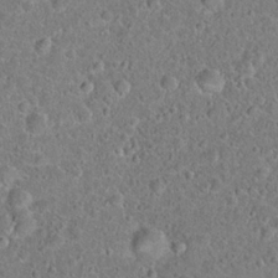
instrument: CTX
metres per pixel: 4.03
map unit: Hto
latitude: 22.2333
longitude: -46.5735
